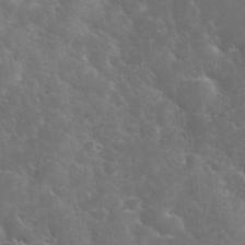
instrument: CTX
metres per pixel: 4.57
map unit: eHh
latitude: 36.7246
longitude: -67.2348
